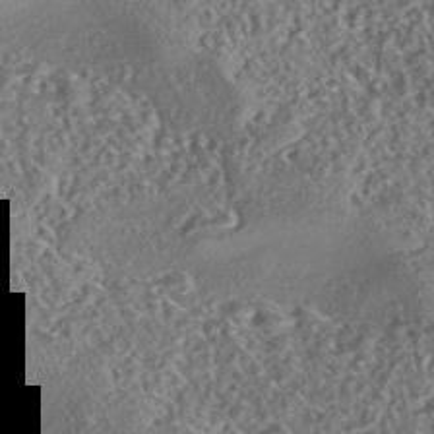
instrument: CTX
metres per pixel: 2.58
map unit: eHh
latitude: -42.7274
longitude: 121.7666
